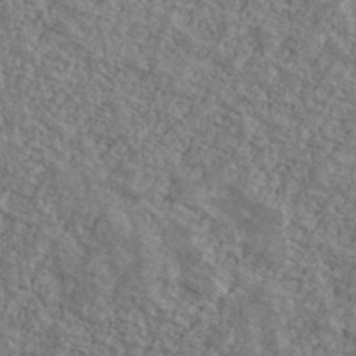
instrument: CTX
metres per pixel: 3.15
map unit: Ave
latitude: 40.6490
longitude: -111.1025
